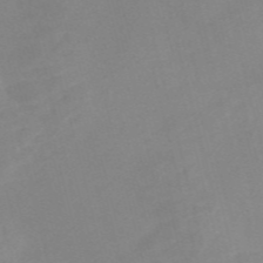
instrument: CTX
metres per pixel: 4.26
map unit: Nve
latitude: -57.3321
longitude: 57.8422
